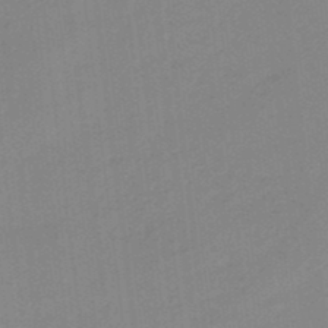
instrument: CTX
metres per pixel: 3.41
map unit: lHb
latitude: -48.3307
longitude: 81.3321
